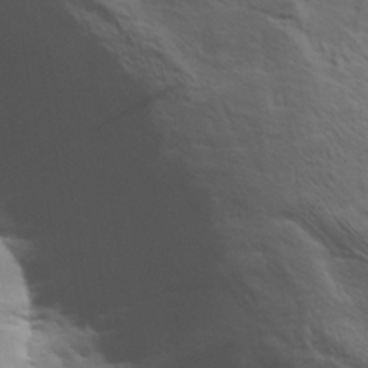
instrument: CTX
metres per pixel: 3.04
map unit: Aa
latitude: 30.3090
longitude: -134.8758
